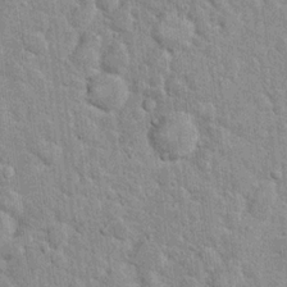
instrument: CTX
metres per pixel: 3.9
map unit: Hto
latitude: 14.3090
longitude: -34.1577
